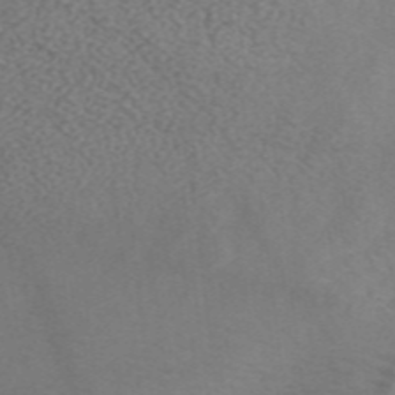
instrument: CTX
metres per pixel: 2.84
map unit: ANa
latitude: 43.8583
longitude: 26.2928
